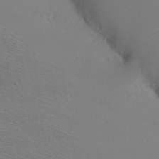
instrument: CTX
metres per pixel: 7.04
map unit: eHh
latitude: -7.9178
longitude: -70.4223
